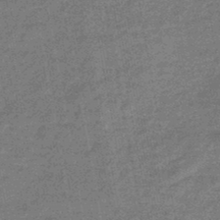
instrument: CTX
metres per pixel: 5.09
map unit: eHb
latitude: -45.4832
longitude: 87.0675
